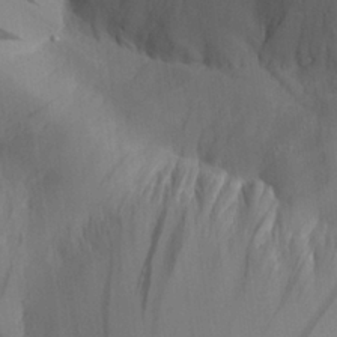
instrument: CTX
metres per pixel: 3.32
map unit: Aa
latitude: 26.9892
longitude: -132.6491
